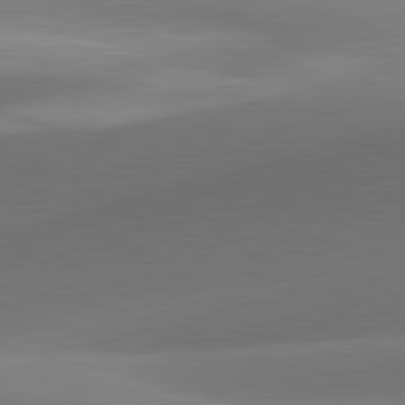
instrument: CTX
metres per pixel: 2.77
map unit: lApd
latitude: 81.4804
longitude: 130.4251
